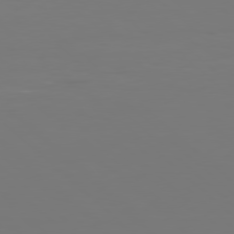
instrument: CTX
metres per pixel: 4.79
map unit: Hpe
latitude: 78.1389
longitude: -171.5182
